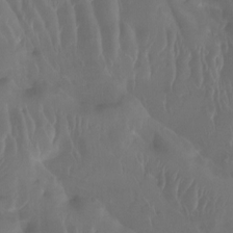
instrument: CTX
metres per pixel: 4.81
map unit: Htu
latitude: -14.7464
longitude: -46.6869
